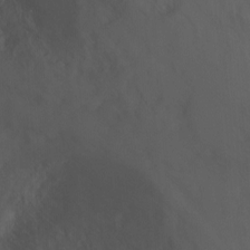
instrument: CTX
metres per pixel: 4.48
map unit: Hto
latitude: 4.1767
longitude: -32.9703
